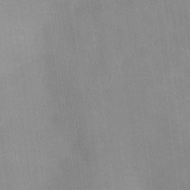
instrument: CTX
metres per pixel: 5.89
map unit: Ht
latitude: -4.6707
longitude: -15.2348
